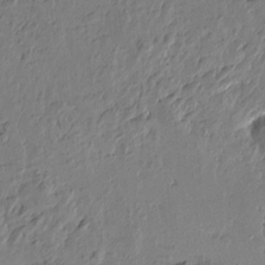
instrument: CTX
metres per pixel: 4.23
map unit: Htu
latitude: -2.2739
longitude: -178.1956
